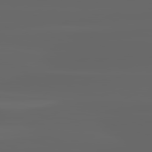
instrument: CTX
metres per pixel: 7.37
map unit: lApd
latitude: 82.8002
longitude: -136.4412
